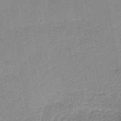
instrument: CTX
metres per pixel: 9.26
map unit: HNb
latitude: -40.7841
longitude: 50.4818
